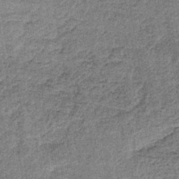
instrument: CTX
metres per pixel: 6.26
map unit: lHb
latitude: -40.3306
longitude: 63.4832
